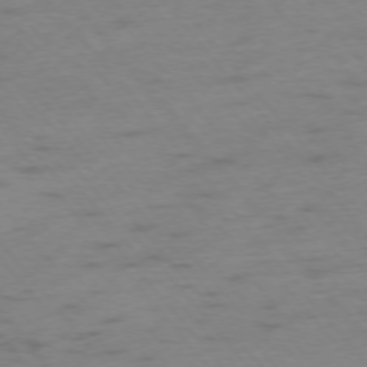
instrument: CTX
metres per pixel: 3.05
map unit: Ap
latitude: -75.7856
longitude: -66.5923
